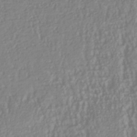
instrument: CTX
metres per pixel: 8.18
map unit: Nhu
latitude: -40.8219
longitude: -84.4601
